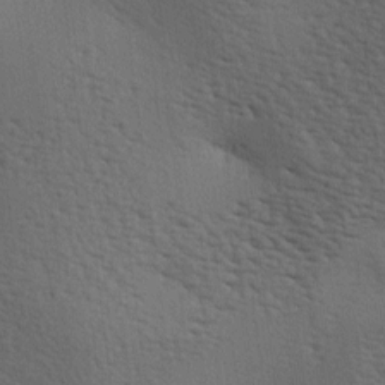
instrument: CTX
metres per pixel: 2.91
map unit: lAa
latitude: -7.1431
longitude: -125.5560
